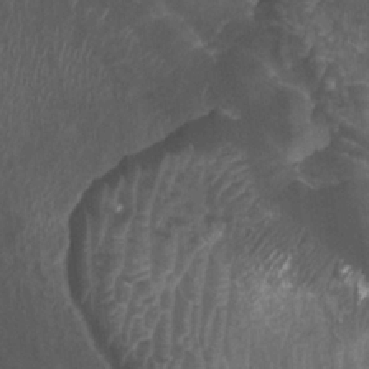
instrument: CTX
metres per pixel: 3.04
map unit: Htu
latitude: 3.2537
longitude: -19.8394
